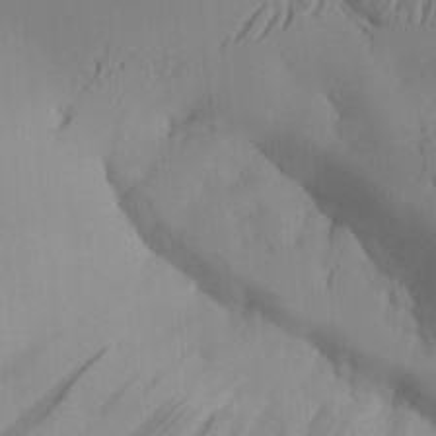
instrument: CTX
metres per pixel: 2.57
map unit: Aa
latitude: 27.5182
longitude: -131.9906
